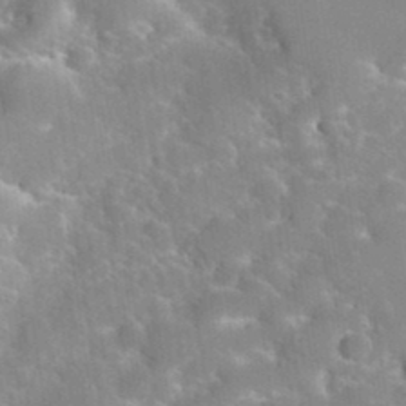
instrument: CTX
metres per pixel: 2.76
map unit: Hto
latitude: 35.7449
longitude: -46.4034
